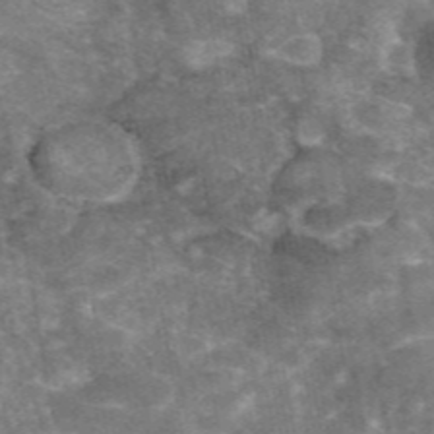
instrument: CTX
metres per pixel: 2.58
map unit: eAb
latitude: 46.0255
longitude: 120.9730
